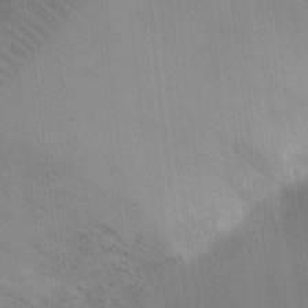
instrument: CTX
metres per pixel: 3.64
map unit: Ht
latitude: -9.2565
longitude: -22.3089
